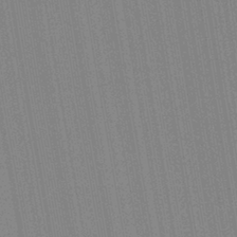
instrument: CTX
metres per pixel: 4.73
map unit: Aa
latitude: 28.6112
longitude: -147.3860
